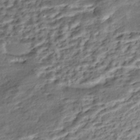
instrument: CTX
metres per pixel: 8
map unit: Nhe
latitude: -46.4062
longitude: 153.5588
